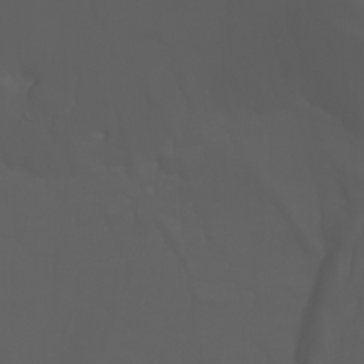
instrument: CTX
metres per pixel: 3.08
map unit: Nhu
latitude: -7.5966
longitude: -84.8947
